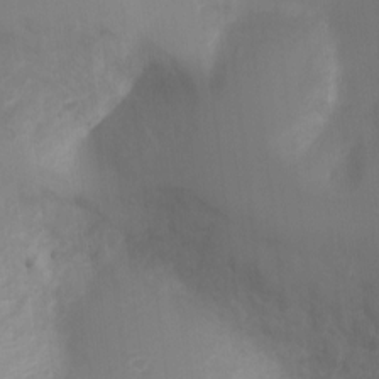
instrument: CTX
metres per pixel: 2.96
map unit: Ht
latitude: -2.9352
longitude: -28.7624
